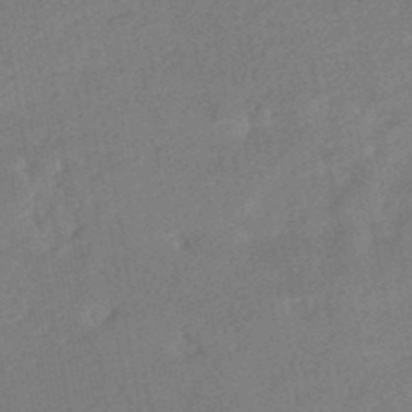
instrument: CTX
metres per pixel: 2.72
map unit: Nhe
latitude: -48.5385
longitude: -173.4237
